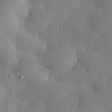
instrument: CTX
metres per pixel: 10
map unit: eHh
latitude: 29.4426
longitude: -80.1767
